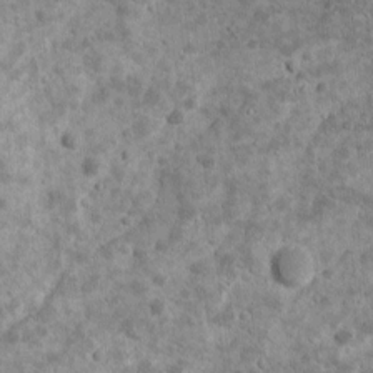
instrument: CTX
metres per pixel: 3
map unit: Ave
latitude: 16.8758
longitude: -134.2711
